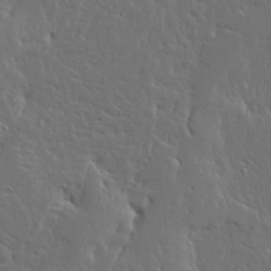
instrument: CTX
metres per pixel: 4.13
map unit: Ave
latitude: 13.9528
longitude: -137.6694
